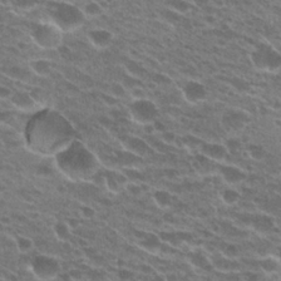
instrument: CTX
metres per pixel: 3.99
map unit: Hto
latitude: 23.8016
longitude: -41.4048
